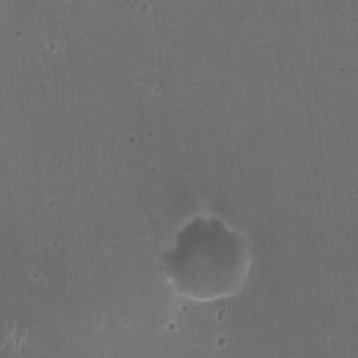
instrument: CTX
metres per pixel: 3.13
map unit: HNhu
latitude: -2.2361
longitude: -3.2726
